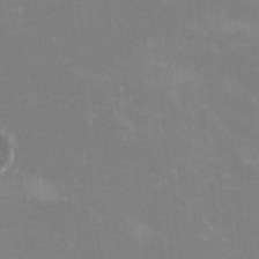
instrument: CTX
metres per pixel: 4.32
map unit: HNhu
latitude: -0.5385
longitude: -3.9339
